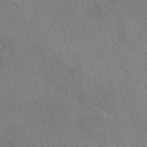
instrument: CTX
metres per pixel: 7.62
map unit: eAb
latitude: 50.6301
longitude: 115.5588
